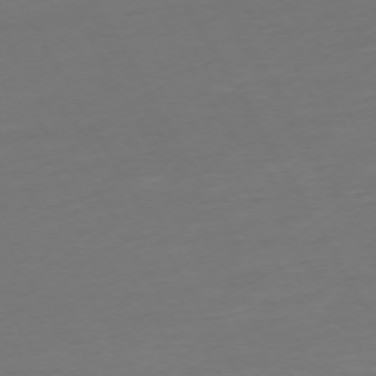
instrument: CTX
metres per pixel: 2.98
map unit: Ap
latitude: -74.7464
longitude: -69.1781
